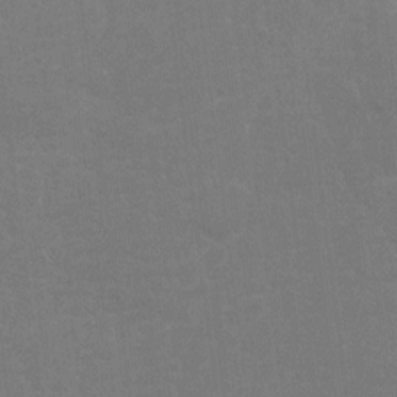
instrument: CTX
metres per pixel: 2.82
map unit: Ht
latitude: -0.3496
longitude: -38.1956
